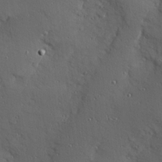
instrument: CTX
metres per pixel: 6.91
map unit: Hve
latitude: 24.6490
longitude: -96.5546
